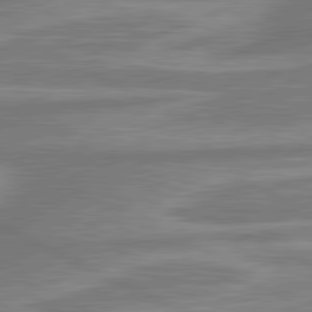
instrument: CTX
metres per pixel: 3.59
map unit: lApd
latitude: 81.3671
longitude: -173.9717
